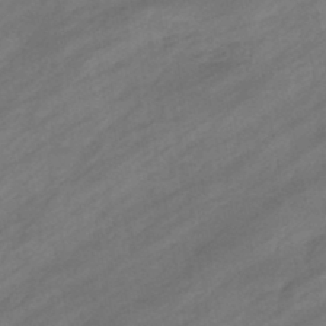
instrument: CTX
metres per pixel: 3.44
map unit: eHb
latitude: -44.5196
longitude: 85.8422
